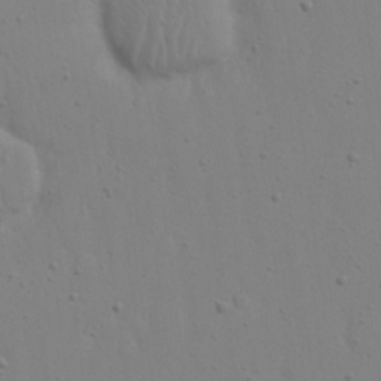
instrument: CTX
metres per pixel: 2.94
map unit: eHh
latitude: 22.5924
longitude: -69.5938
